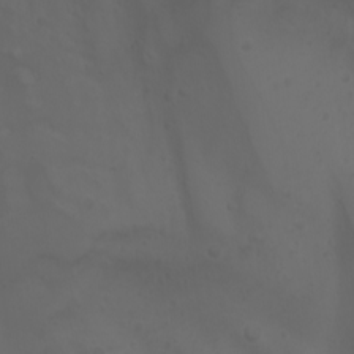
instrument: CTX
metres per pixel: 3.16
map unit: Htu
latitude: -1.7667
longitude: -77.0458
